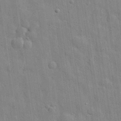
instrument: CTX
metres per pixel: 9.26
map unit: eHh
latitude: 29.0269
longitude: -74.8758
